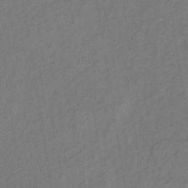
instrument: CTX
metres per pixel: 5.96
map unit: lHb
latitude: -36.8974
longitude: 71.1620
